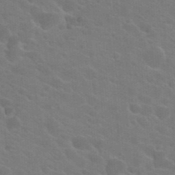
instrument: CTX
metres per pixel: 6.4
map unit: Hto
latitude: 22.9514
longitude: -36.8380
